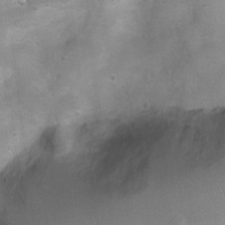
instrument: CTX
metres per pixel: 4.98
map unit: Ht
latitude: 4.5923
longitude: -21.8016
